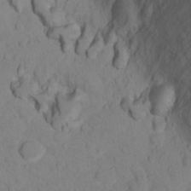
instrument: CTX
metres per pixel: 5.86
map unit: Ht
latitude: 11.5182
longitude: -32.3845
